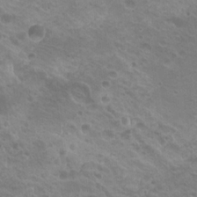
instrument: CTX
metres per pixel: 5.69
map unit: Hto
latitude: 20.1767
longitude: -32.6679
